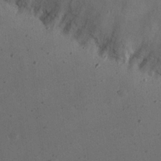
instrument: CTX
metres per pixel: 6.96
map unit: eHh
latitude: 22.8569
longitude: -68.9514
